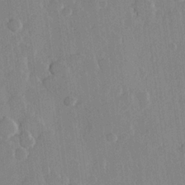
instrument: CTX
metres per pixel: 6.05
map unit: Hve
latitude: 22.2145
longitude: 148.9542
